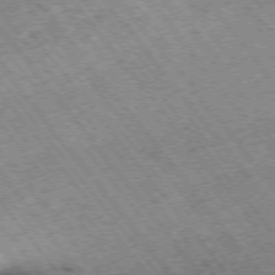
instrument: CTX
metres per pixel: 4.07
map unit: Hpe
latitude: -75.2754
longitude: -18.4223
